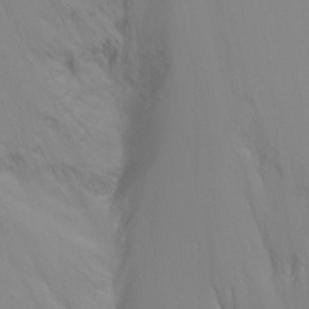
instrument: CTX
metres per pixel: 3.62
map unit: Ht
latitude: -8.6329
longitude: -32.1011
